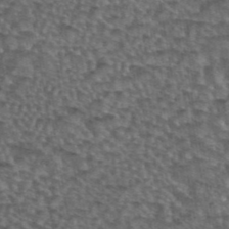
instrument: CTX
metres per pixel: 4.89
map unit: eAb
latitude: 43.9906
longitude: 104.2928
